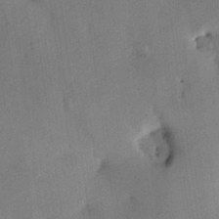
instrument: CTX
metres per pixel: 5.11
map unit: HNhu
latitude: 14.0444
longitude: 11.1431
